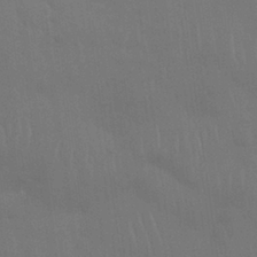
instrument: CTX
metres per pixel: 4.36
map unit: Nhu
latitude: 28.5546
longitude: -64.3845
